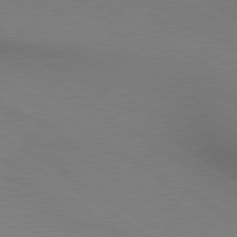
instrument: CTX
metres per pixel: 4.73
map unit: lApd
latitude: 80.1389
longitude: 128.9164
